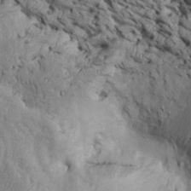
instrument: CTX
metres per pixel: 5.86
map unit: Htu
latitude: -6.8030
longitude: 153.9556
